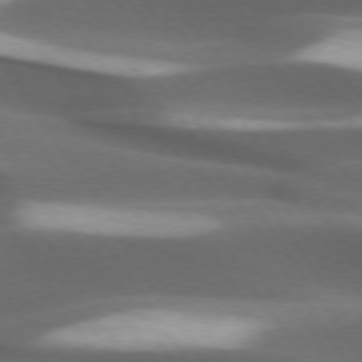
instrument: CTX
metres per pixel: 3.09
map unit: lApd
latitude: 73.5749
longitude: -52.5924
